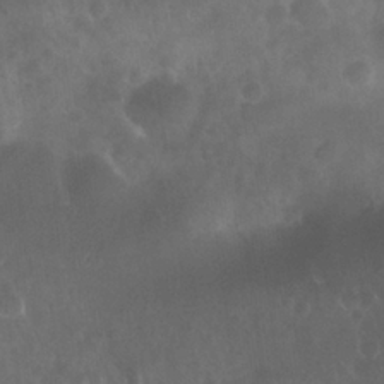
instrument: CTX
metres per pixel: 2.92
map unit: Nhu
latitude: 27.7072
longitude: -63.0081
